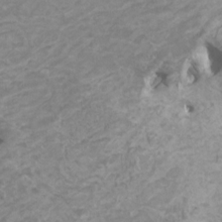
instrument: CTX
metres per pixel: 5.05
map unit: HNhu
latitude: 2.5923
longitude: -2.1578
